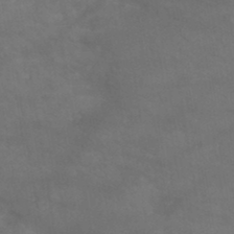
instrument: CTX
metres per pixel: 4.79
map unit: HNb
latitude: -45.1809
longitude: -37.1970
